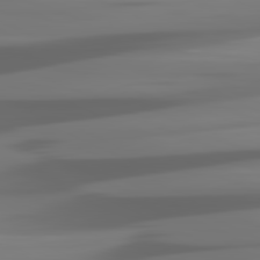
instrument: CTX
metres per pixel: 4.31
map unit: lApd
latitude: 81.3859
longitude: -141.3103
